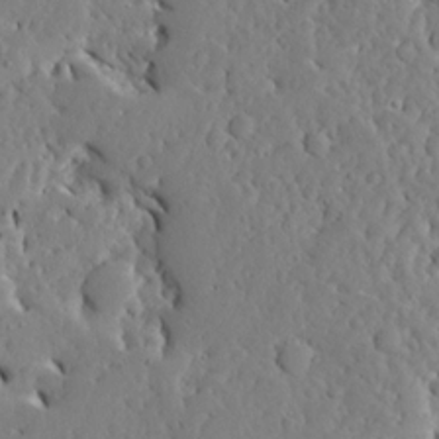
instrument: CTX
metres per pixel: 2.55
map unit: Ave
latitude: 12.8569
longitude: -136.4223
